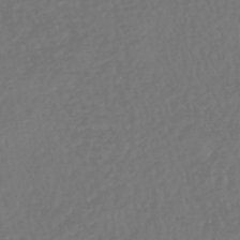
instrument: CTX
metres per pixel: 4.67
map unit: HNhu
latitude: -48.5952
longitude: 101.9367
